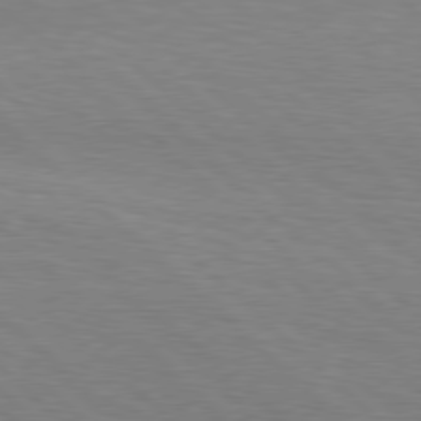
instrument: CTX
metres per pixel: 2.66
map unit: Hpe
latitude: 78.3279
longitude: -139.2348
